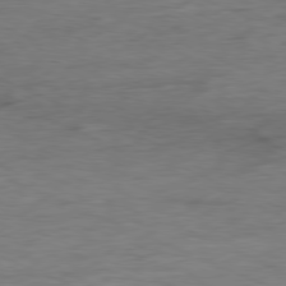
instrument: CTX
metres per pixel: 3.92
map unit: Ap
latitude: -80.3495
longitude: -91.5560
